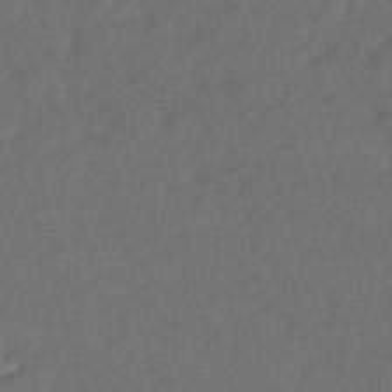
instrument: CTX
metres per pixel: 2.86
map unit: HNhu
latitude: -48.1606
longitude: 98.0850
